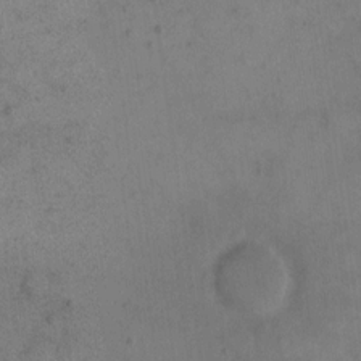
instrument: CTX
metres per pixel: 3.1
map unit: eHh
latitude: 15.4238
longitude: -67.9717
